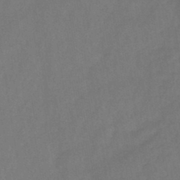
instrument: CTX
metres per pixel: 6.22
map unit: HNb
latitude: -44.5763
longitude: -39.4993
